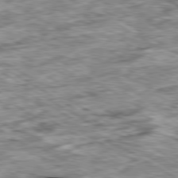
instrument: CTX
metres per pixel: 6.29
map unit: Ap
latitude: -80.4251
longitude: -90.6868
